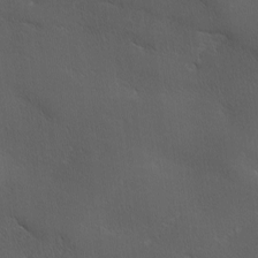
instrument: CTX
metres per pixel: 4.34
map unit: Ave
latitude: 0.6679
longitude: -114.1388
